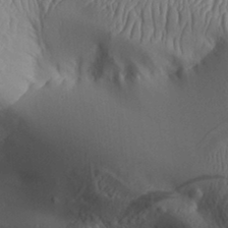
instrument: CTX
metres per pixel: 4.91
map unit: Aa
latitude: 31.9339
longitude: -141.5371
